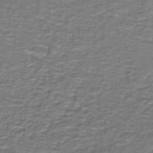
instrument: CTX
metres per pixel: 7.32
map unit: lHb
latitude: -42.7274
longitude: 55.8234
